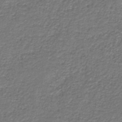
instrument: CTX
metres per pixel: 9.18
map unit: HNb
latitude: -37.7288
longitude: 50.9731
